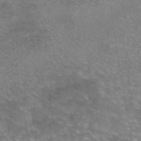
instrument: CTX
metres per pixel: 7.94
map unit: eAb
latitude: 45.7638
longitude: 102.5952
